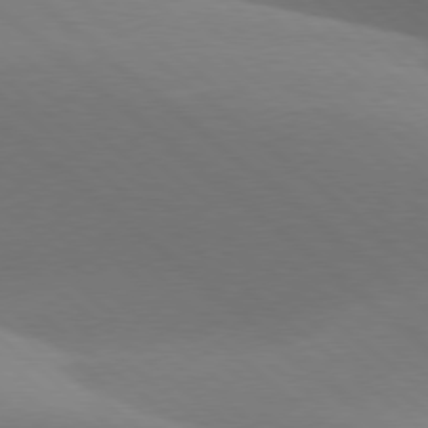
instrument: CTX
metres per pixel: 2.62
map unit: lApd
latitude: 77.8961
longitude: -51.5749
